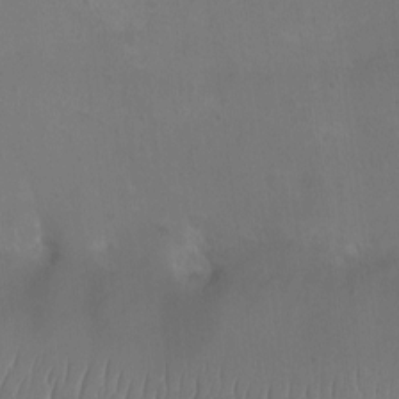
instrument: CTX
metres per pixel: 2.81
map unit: Nhu
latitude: -13.2187
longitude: -64.5735
